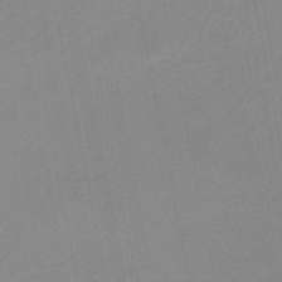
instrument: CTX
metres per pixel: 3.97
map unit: HNb
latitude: -51.3321
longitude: -50.8758
